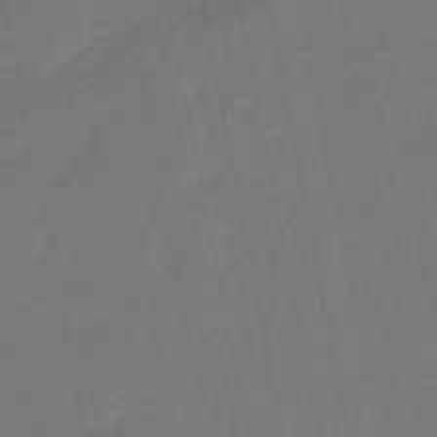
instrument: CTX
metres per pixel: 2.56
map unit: eHb
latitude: -46.5007
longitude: 87.8233
